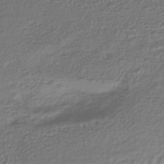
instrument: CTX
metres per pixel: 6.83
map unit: HNhu
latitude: -45.1809
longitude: 97.3321
